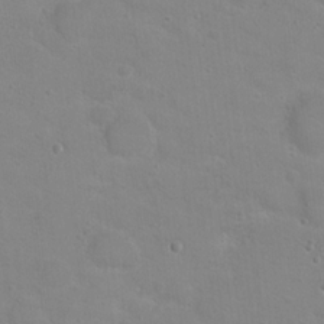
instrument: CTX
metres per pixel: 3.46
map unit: Hto
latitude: 16.8380
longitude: -39.1592
